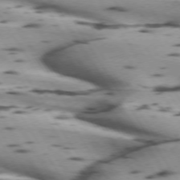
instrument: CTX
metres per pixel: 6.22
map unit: lApd
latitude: 72.4223
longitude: -53.2915
